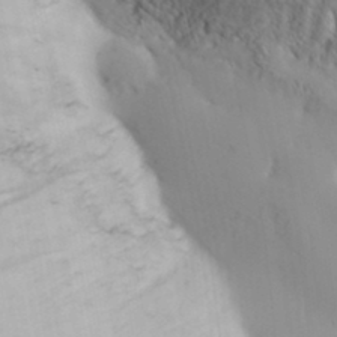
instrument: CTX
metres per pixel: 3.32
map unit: Hve
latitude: 32.5546
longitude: 149.1243
